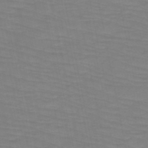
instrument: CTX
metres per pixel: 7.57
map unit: HNb
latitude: -49.8045
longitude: -50.9324
